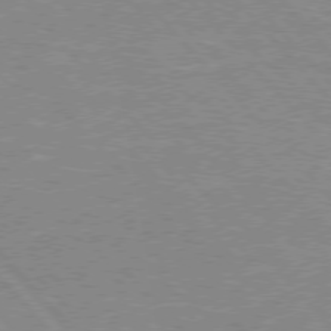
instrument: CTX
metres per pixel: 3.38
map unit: Hpe
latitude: 75.8583
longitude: -156.0255
